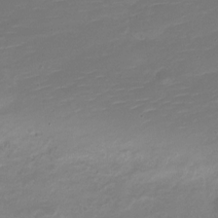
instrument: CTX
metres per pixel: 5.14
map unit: Nve
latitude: -21.5210
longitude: 104.2172
